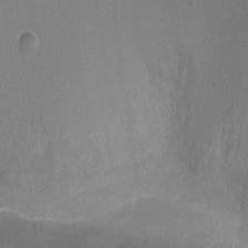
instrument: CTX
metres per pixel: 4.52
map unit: Ht
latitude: -10.5385
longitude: -28.4601
